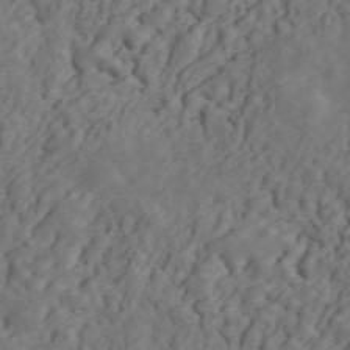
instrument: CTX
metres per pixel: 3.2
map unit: ANa
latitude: 47.3293
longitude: -83.8961
